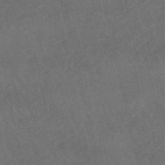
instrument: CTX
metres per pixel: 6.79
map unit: lHb
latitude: -47.8989
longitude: 70.6330
